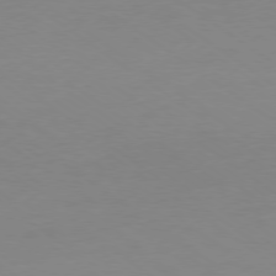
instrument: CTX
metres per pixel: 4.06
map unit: Ap
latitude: -79.0675
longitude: -67.3670
